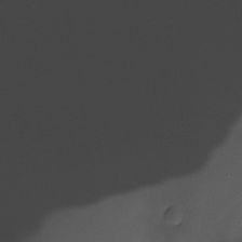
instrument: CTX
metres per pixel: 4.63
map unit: Nhe
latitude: -19.2754
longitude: 144.7274
